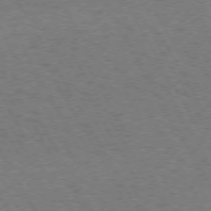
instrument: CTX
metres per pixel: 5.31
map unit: Hpe
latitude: 72.4979
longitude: -128.6112
